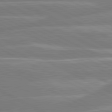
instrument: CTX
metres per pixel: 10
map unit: lApd
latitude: 80.8002
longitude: -134.8758
